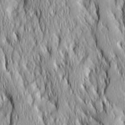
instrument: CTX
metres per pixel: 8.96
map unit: Ave
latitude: 14.4412
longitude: -132.1011
